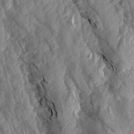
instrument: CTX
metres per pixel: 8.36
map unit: Aa
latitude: 18.9513
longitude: -145.9717
